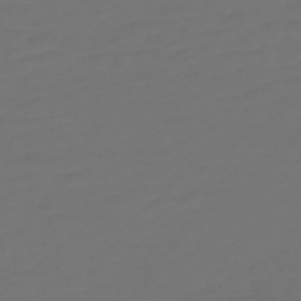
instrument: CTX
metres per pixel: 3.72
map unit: Nve
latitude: -58.9541
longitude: 56.4629
